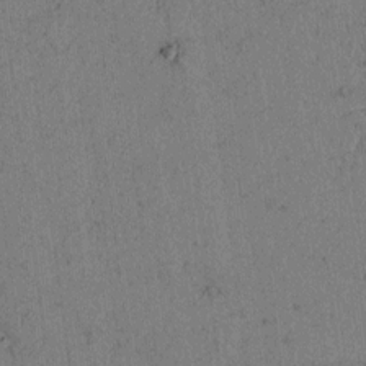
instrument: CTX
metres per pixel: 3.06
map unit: lAvf
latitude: 5.2726
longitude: 158.5006
